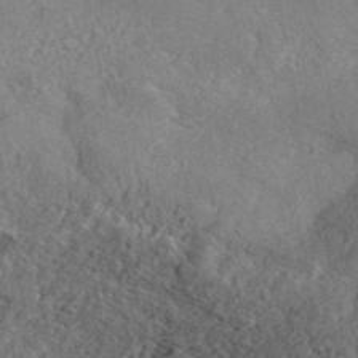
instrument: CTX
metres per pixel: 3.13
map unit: ANa
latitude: 41.5560
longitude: 50.7274
